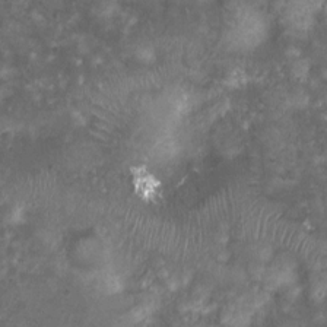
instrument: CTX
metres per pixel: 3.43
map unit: Ht
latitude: 2.8380
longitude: -19.4237
